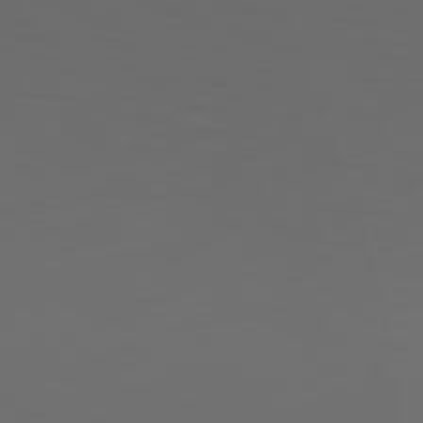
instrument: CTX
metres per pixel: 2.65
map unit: Hpe
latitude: 76.4790
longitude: -141.1214
